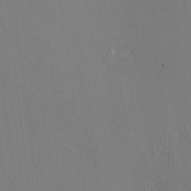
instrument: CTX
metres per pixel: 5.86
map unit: HNhu
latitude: 7.1025
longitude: 15.1054
